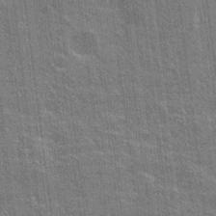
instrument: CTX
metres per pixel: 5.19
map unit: Hto
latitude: -3.9745
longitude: -35.6694
